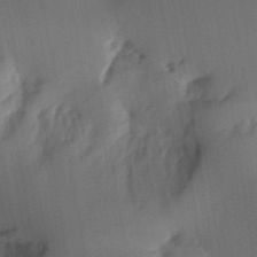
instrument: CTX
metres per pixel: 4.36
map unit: eHh
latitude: 5.4804
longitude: -73.8017
